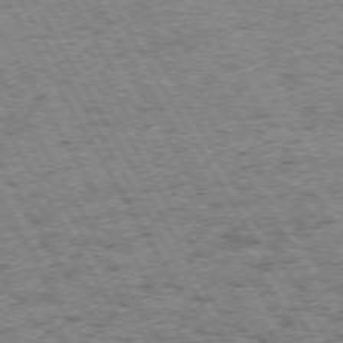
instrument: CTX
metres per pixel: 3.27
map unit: Hpe
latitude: 72.4034
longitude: -127.6505
